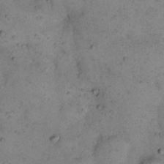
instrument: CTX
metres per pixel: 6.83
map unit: eHh
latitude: 15.3104
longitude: -63.6505
